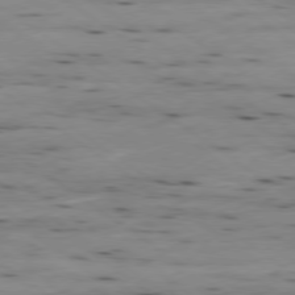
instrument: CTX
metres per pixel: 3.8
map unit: Ap
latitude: -79.5210
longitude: -101.6883
